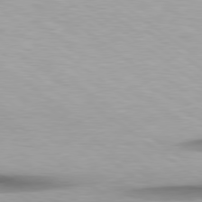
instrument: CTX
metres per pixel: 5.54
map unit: Hpe
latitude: 78.9514
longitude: -134.1389
